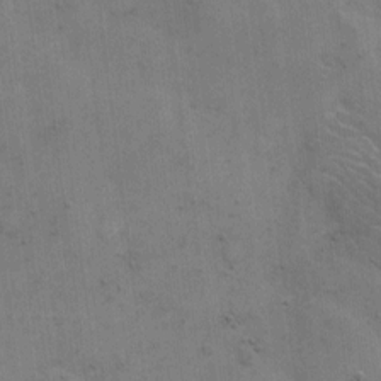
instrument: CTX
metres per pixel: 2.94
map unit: Hto
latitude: 5.7450
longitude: -61.6694
